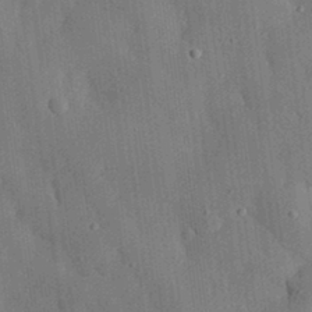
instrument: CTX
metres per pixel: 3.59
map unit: eHh
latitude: 30.9325
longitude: -76.8947
